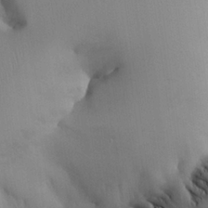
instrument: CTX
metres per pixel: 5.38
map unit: Aa
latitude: 24.5734
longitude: -128.9325
